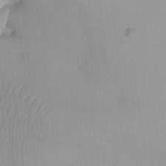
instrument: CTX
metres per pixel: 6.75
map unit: Aa
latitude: -13.5966
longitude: -59.4238
